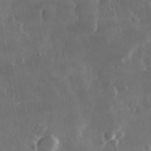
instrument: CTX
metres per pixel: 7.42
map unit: lHvf
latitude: 31.9339
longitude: -91.8961
